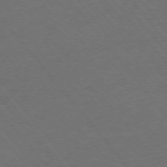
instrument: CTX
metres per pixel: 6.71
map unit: Ap
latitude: -76.3684
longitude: -62.5357
